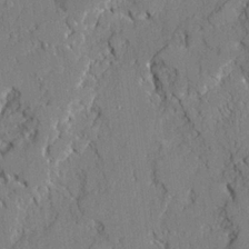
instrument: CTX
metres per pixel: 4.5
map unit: Ave
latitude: 21.9339
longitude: -128.9325
